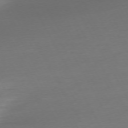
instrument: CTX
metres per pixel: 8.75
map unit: Ap
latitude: -74.6330
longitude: -69.4993
